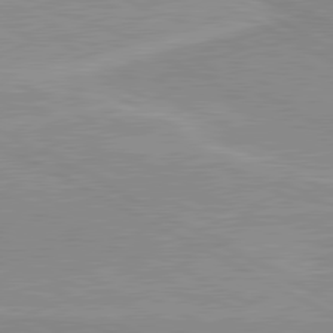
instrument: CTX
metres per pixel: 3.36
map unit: lApd
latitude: 80.6679
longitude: 143.8233
